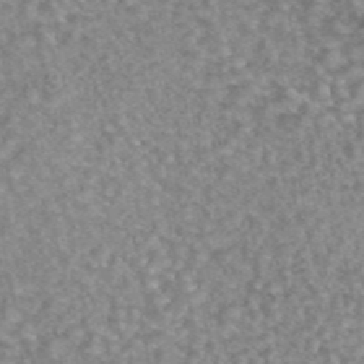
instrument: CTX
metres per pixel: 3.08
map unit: eAb
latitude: 44.8380
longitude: 105.0675
